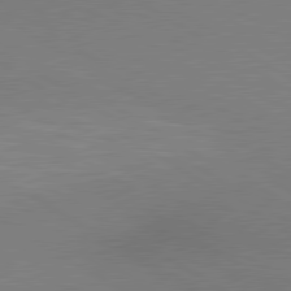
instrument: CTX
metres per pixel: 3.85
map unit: lApd
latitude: 80.1956
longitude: 128.9164
